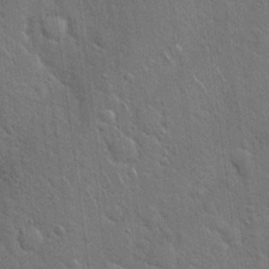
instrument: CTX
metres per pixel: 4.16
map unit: Hto
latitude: 19.8016
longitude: -52.3467
